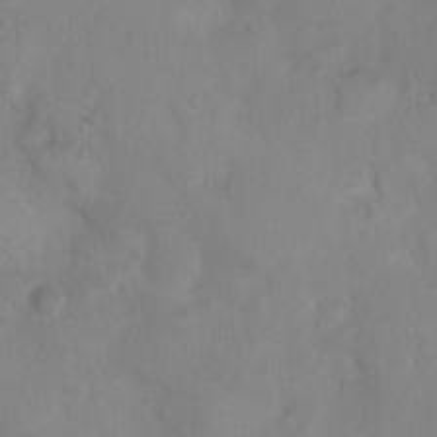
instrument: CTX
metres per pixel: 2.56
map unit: Nhu
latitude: -0.1984
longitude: -16.5546
